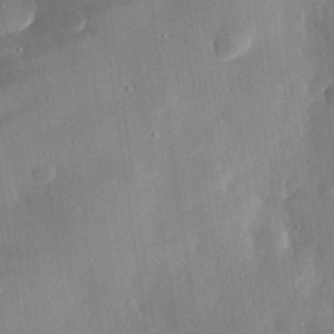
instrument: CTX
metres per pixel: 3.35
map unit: eHh
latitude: 30.0633
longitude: -81.4426
